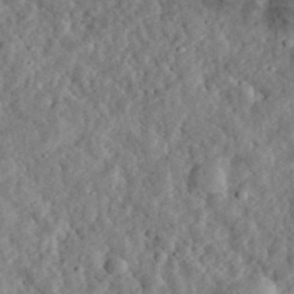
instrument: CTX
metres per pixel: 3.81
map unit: eHh
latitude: 34.9702
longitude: -78.8002
